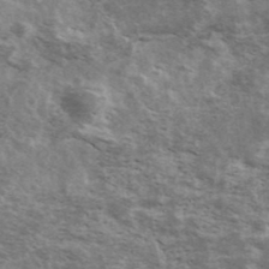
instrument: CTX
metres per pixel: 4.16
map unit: Ave
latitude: 40.8380
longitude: -109.8205
